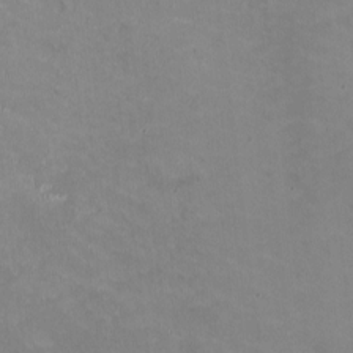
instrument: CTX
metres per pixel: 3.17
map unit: HNhu
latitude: -1.2187
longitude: -3.9150
